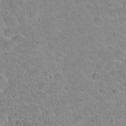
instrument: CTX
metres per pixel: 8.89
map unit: Hto
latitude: 21.6883
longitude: -51.4804
